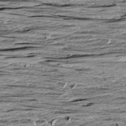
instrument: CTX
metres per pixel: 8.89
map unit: Aa
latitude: 8.7057
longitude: -139.8394
